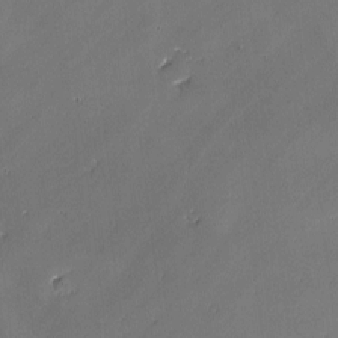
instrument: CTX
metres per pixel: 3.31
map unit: lAvf
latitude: -1.7289
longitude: -106.5357
